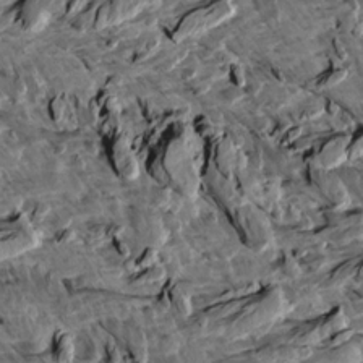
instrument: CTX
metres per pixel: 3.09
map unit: Aa
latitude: 12.9136
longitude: -143.8772
